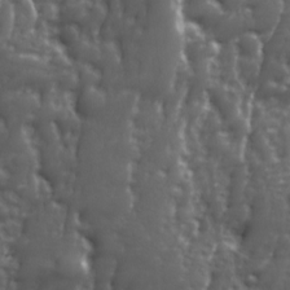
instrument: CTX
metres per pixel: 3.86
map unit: Ave
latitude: 11.9906
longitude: -104.1200
